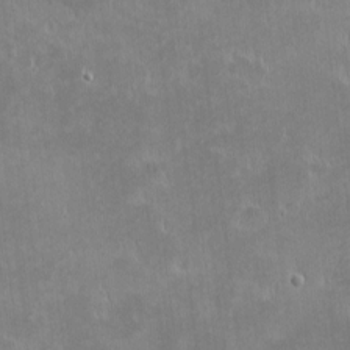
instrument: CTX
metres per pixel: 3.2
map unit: eHh
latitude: -1.9367
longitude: -84.9325
